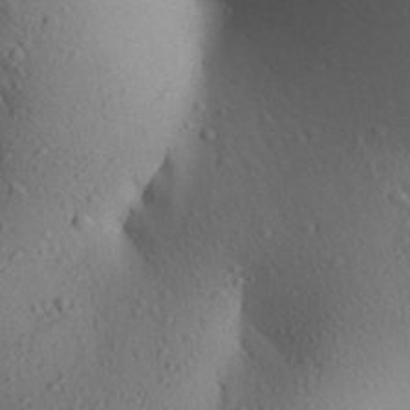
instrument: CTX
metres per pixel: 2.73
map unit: Aa
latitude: 28.7624
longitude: -147.9906
